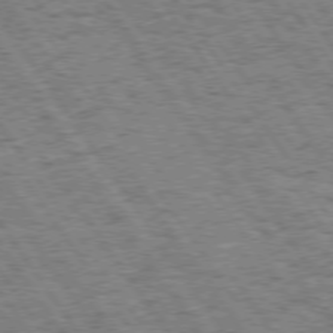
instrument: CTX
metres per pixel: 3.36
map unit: Hpe
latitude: 73.9717
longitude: -138.9703
